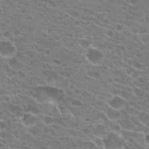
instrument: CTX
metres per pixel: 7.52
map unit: Hto
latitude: 21.7828
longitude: -39.7827
